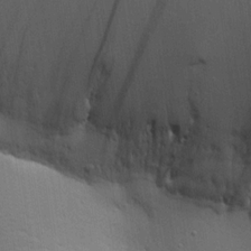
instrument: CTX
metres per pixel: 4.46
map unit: Aa
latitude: 18.4034
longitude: -141.8205
